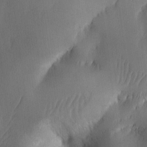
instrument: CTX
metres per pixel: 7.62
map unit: Ave
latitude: -11.0298
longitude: -121.8206
